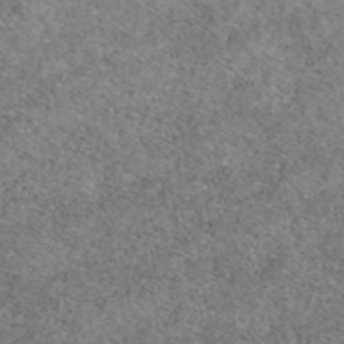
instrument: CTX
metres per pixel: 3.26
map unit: eAb
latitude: 49.5749
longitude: 106.6708
